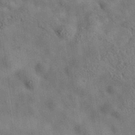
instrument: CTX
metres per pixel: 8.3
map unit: eAb
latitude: 34.9135
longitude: 110.6140
